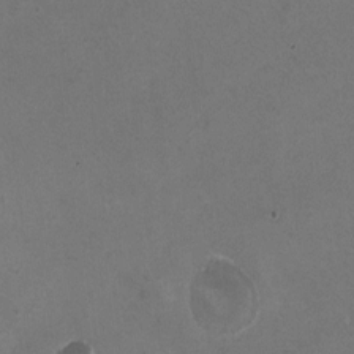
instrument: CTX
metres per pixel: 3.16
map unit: HNhu
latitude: -0.4629
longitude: -2.3089
